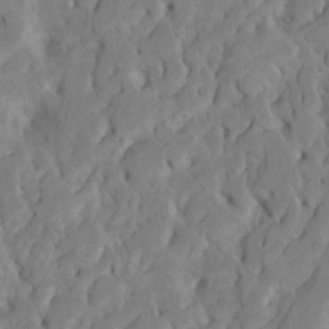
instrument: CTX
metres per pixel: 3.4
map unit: Htu
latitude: -7.5021
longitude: 145.1620
